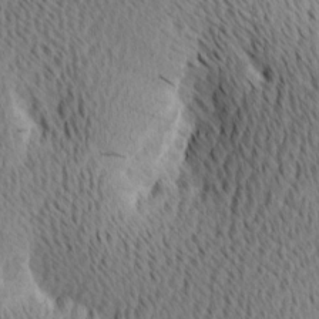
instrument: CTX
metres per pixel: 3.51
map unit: Ave
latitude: 11.7261
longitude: -107.3104
